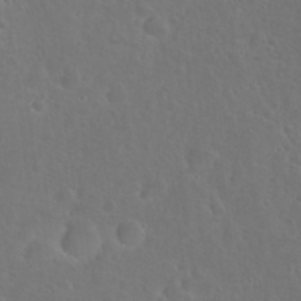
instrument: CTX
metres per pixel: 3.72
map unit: Nhu
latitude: 23.4993
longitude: -62.8002
